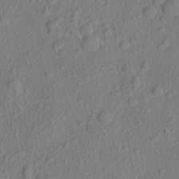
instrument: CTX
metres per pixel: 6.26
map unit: Aa
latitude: 23.2537
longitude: -143.4616
